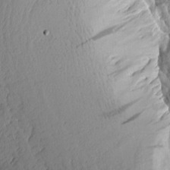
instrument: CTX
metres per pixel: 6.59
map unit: Aa
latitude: 10.0822
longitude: -126.3278
